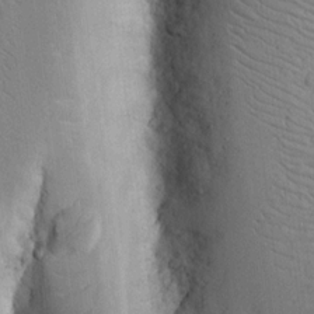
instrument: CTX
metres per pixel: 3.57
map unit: Nhu
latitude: 15.2537
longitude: -78.0444
